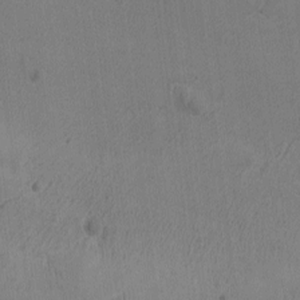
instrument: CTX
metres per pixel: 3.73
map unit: Ave
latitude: -8.6518
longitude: -122.2334
